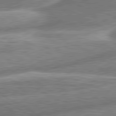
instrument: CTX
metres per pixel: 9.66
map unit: lApd
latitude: 80.8191
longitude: -165.5749
